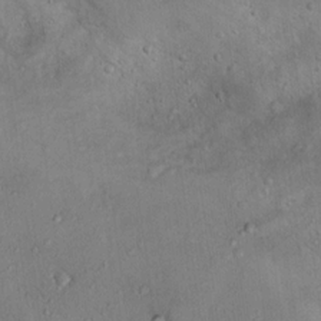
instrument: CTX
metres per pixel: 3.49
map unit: Nhu
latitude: 13.4238
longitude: -27.5182
